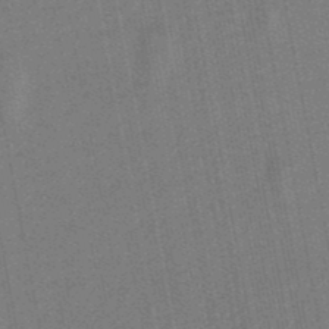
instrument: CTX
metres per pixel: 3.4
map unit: lHb
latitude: -49.2943
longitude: 71.7478
